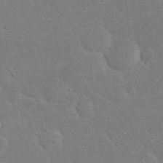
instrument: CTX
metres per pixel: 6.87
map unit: Nhu
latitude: 23.3671
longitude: -71.9717
